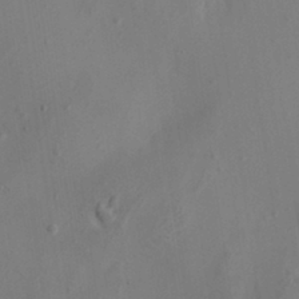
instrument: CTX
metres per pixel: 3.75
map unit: HNhu
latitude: 7.1592
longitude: -0.7246
